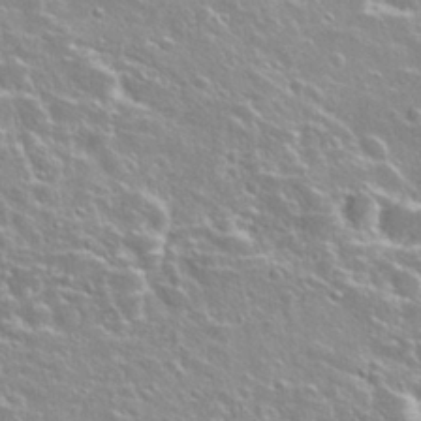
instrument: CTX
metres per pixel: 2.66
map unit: Hto
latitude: 27.3104
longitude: -50.5167
